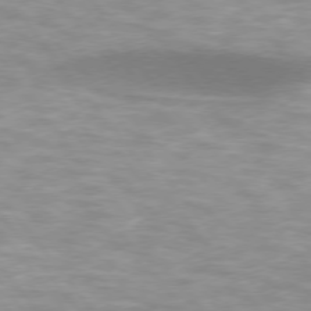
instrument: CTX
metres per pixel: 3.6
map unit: lApd
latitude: 75.0270
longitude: -50.3278
